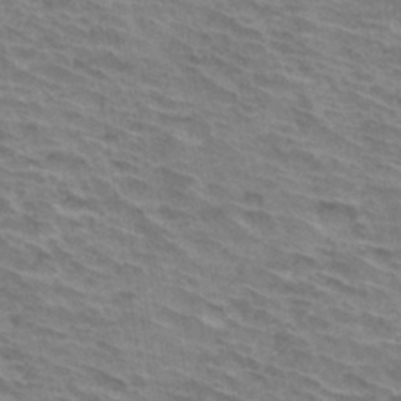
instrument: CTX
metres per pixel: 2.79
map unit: Hto
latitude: 33.8016
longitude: -43.1970
